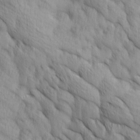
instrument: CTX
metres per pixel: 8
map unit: Ave
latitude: 12.7435
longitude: -105.9339
